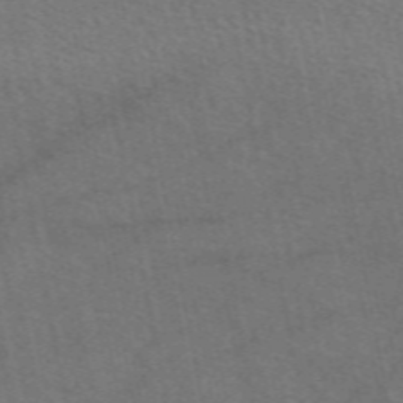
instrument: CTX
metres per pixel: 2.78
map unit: eAb
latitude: 51.3103
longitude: 115.3321
